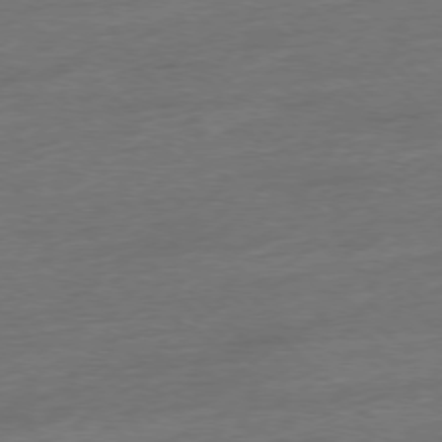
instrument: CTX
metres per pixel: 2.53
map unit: Hpe
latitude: -77.3888
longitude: -13.0081
